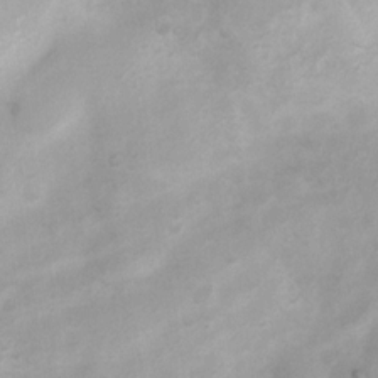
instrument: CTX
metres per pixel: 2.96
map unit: Nhu
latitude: 7.7639
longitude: -22.4034
